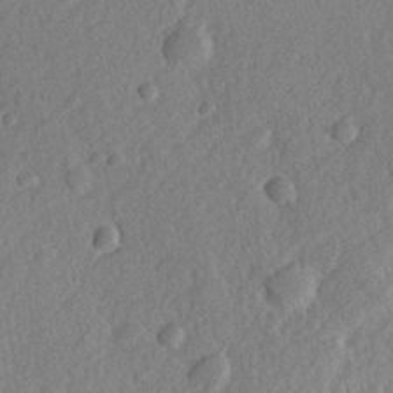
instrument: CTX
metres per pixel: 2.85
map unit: lHvf
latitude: 23.5938
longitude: 144.2928
